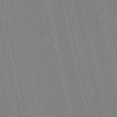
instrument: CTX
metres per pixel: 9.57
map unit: lHb
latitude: -46.9541
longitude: 59.2375
